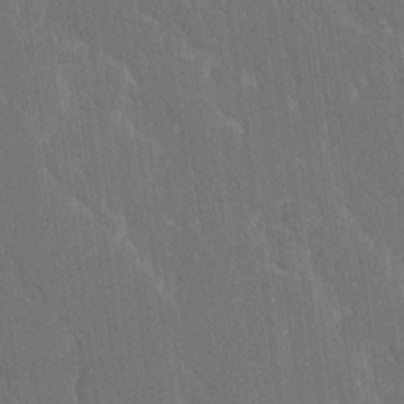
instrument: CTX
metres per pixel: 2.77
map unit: Ave
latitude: 20.3845
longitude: -136.8380
